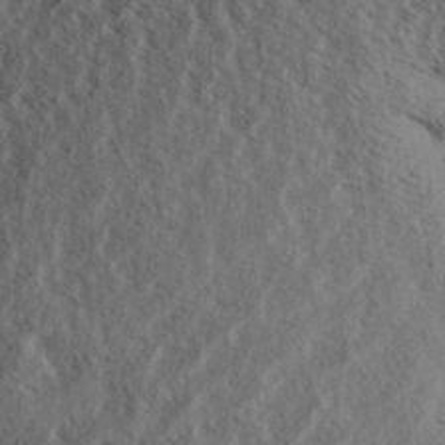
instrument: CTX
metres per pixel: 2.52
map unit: Aa
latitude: 34.1955
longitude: -139.2537
